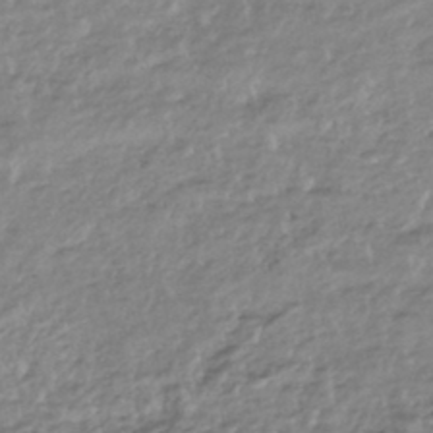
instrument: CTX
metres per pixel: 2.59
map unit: HNhu
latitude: -44.4818
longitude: 97.7289
